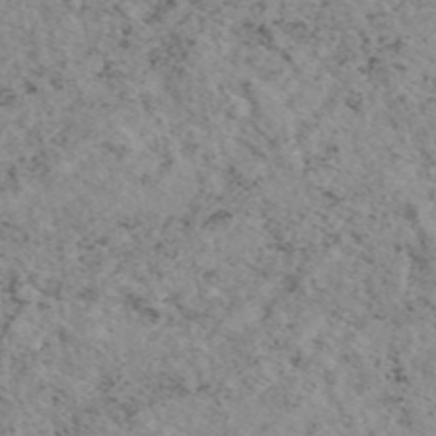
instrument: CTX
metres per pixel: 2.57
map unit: eAb
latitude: 45.6316
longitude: 112.3117
